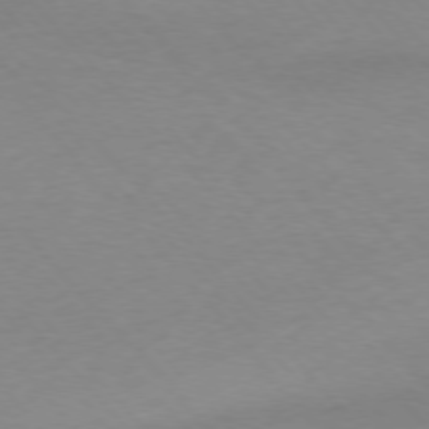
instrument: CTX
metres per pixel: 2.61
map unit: Ap
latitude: -77.0297
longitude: -88.3468
